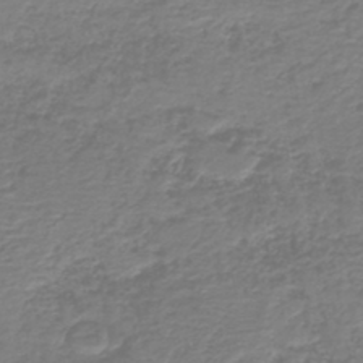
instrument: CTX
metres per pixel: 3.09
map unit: HNb
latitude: -41.7477
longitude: 49.9556
